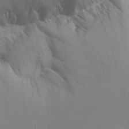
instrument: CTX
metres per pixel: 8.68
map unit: Aa
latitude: 21.4994
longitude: -124.5356
